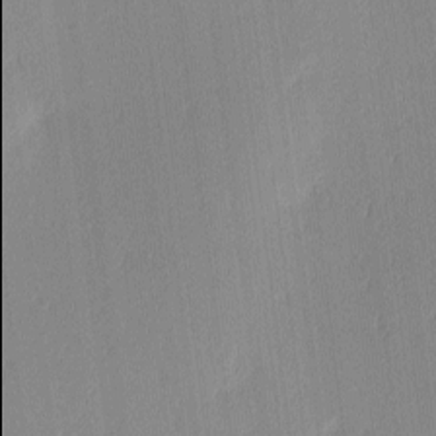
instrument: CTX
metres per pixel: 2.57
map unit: Ave
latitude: 3.2159
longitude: -113.9906
